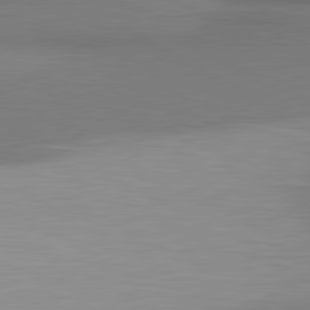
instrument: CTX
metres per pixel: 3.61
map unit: lApd
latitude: 80.9703
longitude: 174.8974
